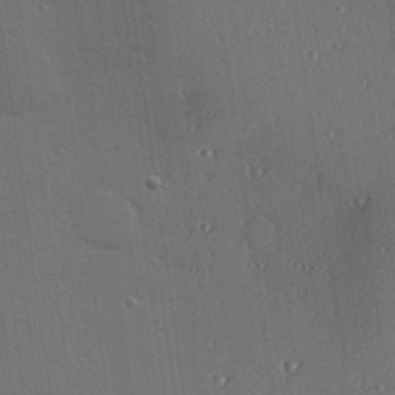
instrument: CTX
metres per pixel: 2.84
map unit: Hve
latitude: 27.5938
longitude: -91.4049
